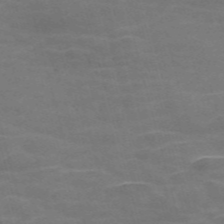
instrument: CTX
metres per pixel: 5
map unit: Nve
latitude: -57.7666
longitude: 65.7100
